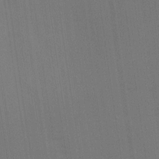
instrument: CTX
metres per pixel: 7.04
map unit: Ave
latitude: 15.7261
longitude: -130.0444
